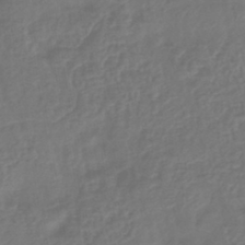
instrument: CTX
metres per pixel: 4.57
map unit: lHb
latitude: -43.5777
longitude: 81.2754
